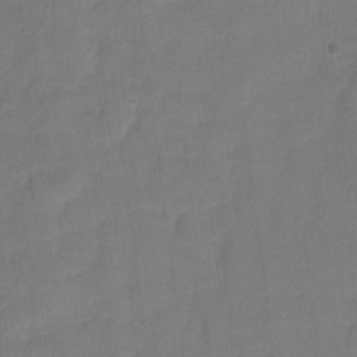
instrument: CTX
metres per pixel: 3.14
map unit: Hto
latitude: -1.5966
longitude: -34.3656
